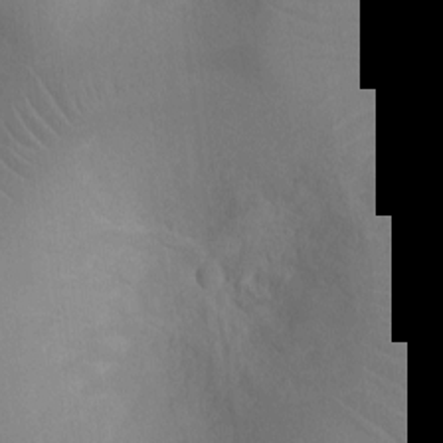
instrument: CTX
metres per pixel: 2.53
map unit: Ht
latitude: -4.7652
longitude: -25.4993
